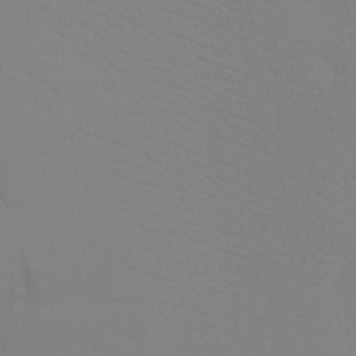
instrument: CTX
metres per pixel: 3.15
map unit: Ht
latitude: -8.0661
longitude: -33.1781
